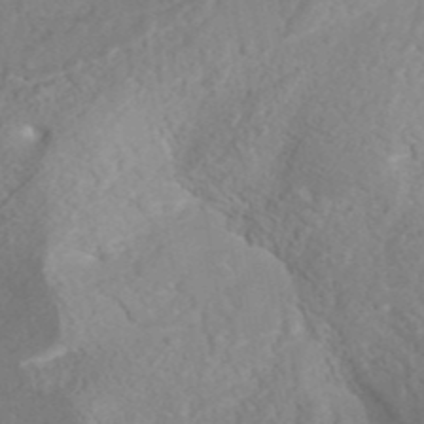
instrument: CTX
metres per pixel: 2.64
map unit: ANa
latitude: 42.5357
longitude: 33.9556
